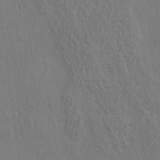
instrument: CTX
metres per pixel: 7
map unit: eHh
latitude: 3.6694
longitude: -78.0822
